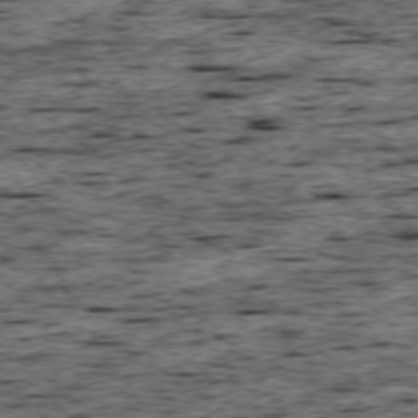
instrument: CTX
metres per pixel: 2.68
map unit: Ap
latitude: -75.5399
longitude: -92.2711
